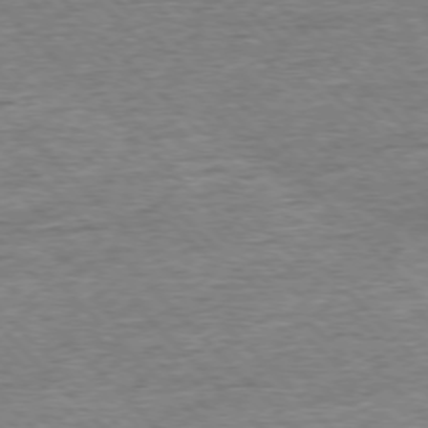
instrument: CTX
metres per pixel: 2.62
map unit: Ap
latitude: -77.0864
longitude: -96.8002
